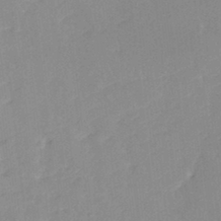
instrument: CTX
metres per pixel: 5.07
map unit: HNhu
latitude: 3.8961
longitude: 4.0472
